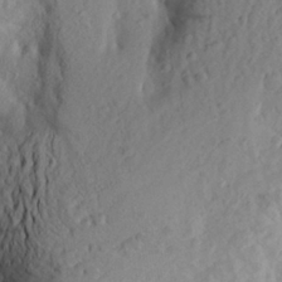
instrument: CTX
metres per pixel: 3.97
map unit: Aa
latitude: 24.0633
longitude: -149.4615
